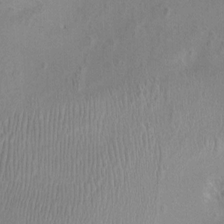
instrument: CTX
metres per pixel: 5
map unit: Ht
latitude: -0.9542
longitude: -15.2348
